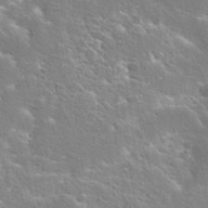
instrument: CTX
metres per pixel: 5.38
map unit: Hto
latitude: 25.3292
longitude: -44.9702
